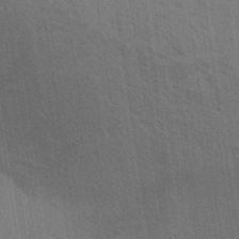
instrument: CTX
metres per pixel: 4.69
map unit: Aa
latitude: 31.5938
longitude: -139.9150
